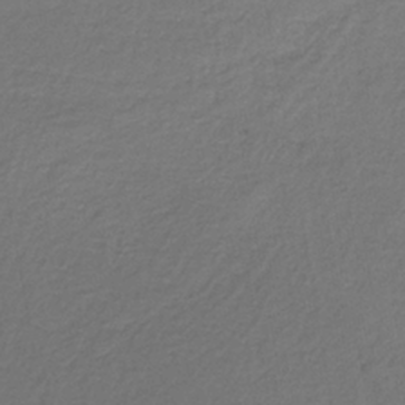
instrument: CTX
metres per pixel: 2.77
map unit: HNb
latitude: -34.4629
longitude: 52.4629
